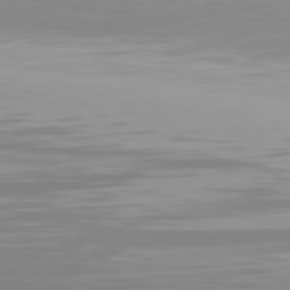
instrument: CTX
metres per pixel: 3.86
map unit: Hpe
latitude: 77.7260
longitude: -172.9135
